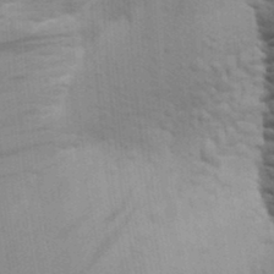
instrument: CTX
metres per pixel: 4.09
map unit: Aa
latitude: 25.1403
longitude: -148.4034
